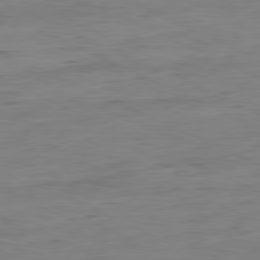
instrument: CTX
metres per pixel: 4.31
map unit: Ap
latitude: -80.9164
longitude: -81.9528
